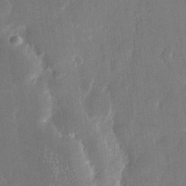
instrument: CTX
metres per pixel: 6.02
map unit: eHh
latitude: 14.8380
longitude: -70.5735
